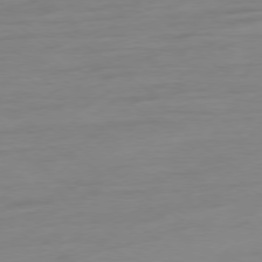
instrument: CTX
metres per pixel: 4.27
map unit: Ap
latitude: -79.0675
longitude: -98.4223
